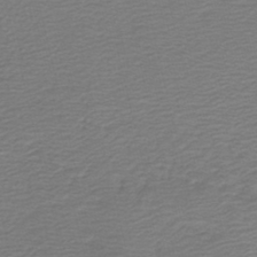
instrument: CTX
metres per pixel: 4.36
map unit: HNb
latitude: -42.4062
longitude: 50.4818
